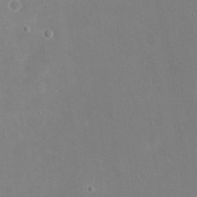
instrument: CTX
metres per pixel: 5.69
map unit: eHh
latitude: 19.8016
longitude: -68.6113
